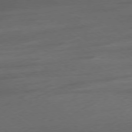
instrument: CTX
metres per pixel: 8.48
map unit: Ap
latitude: -78.7463
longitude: -55.5371
